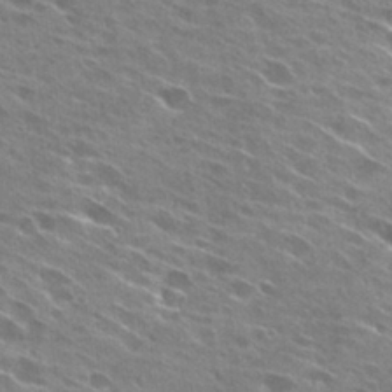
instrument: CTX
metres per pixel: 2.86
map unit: Hto
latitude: 28.0255
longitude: -44.5357
